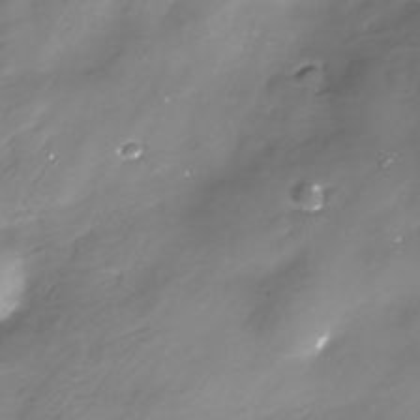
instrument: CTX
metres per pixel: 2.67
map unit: Nhe
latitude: -33.0487
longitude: -88.8002
